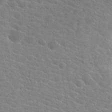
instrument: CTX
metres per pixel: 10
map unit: Hto
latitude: 21.3482
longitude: -39.6127
